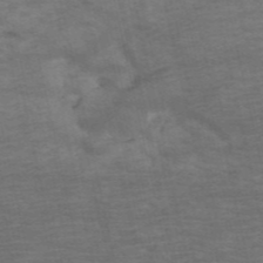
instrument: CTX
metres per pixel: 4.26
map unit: HNb
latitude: -53.7666
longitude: -43.6694
